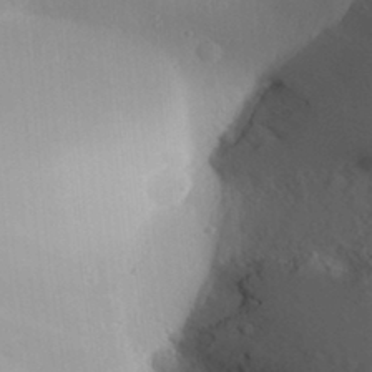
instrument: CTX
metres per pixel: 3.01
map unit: Aa
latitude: 31.0081
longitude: -141.6127
